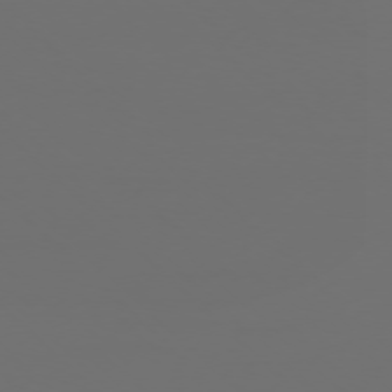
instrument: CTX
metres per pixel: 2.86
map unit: Ap
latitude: -76.9353
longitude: -81.9717
